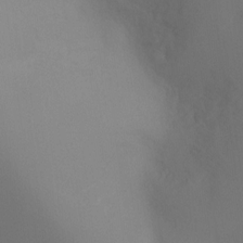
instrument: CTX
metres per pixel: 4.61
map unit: Ht
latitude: -8.5385
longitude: -29.5182
